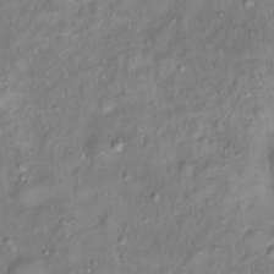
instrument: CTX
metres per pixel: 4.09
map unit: Hto
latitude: 14.2334
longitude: -41.1781
